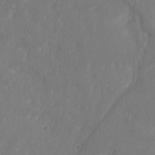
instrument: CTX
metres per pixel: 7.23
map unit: Nhe
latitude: -36.5195
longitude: 138.7652
